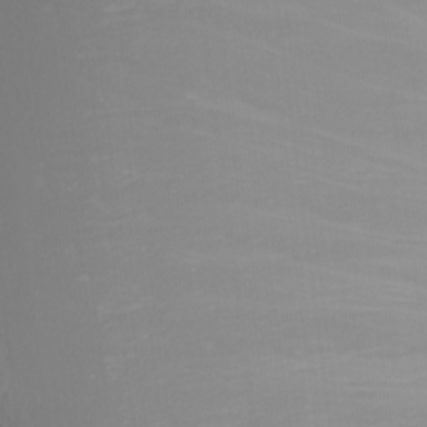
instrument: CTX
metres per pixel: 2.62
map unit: Nhu
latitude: -8.5385
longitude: -82.5167
